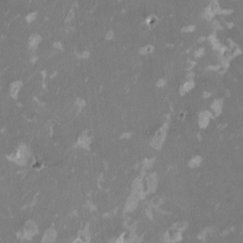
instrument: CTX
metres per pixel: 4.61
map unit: HNhu
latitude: 1.6882
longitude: -3.3670
